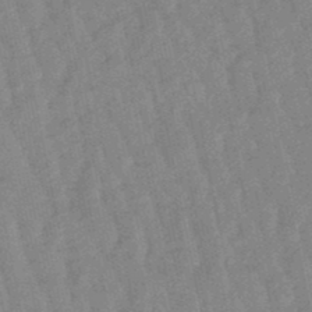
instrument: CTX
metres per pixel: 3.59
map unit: lHb
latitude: -48.1795
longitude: 78.3117
